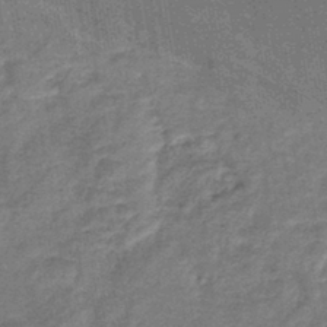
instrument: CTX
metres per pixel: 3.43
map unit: lHb
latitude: -40.1039
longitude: 75.3699
